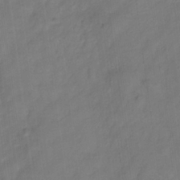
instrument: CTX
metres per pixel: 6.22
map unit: Hve
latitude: -32.8030
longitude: 92.6707
